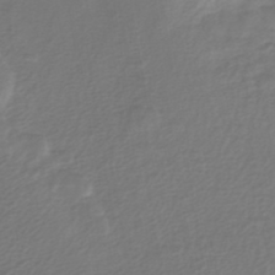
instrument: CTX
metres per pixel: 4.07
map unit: HNhu
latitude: -43.5588
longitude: 103.8233
